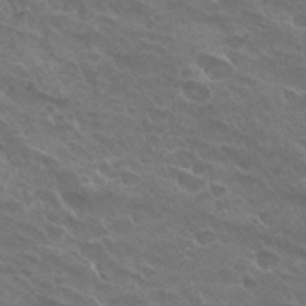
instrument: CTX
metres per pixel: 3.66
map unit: Hto
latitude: 32.5735
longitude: -46.7058
